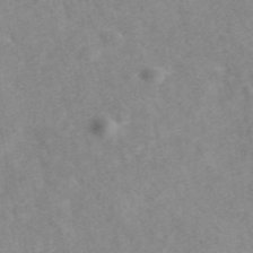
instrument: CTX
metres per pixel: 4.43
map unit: ANa
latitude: 42.9325
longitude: 25.5588
